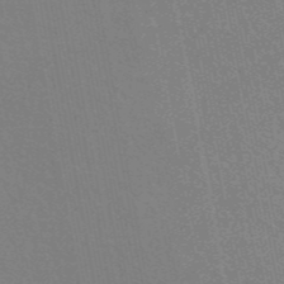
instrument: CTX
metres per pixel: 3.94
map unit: eAb
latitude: 45.5560
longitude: 121.8044
